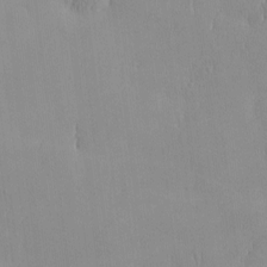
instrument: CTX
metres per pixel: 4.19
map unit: HNhu
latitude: -4.8597
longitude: 15.2565
